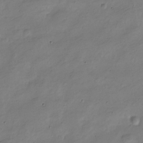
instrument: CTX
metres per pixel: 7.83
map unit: Nve
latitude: -25.4643
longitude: 106.1606
